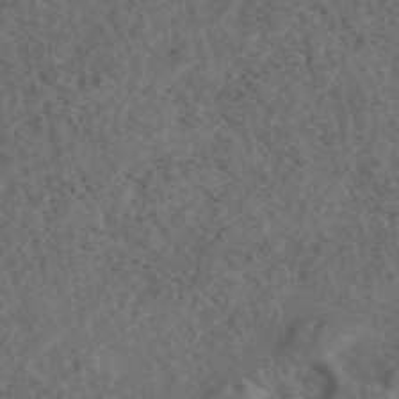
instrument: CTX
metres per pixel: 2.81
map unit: eAb
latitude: 43.9906
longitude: 114.7274
